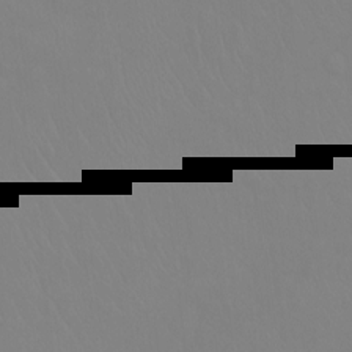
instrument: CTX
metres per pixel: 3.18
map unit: Ht
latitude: -9.6533
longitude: -34.8758
